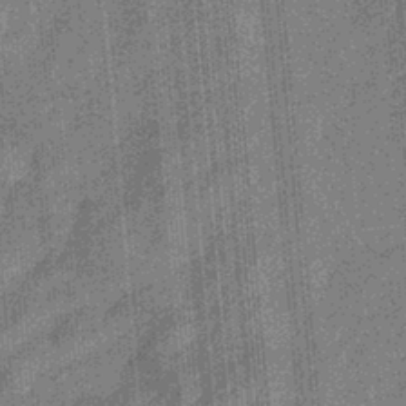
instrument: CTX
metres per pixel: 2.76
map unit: eHb
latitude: -32.8975
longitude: 73.7666
